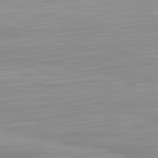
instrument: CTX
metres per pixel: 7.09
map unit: Hpe
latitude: -81.6722
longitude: 19.9367
